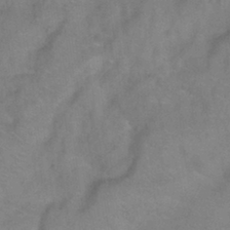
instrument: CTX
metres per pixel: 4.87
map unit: Ht
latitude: 0.4790
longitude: -33.2537
